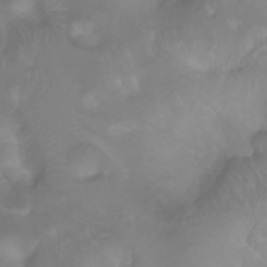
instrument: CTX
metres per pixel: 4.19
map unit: Ht
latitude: -1.2376
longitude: -61.2159
